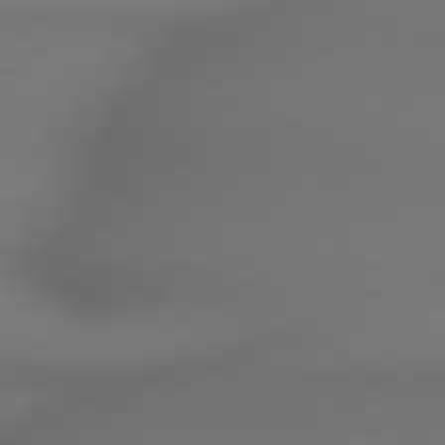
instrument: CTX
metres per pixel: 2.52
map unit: lApd
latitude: 78.9514
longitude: 175.5966
